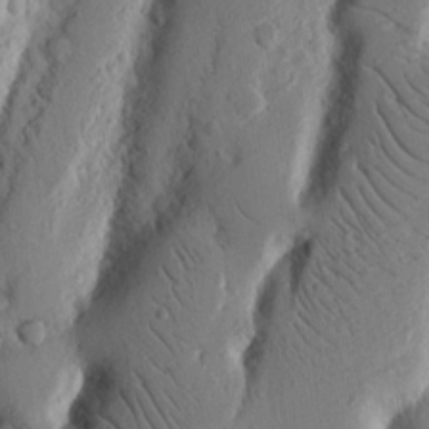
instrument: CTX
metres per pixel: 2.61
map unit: Nhu
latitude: 15.3293
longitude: -77.5182
